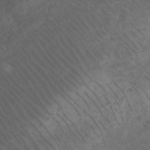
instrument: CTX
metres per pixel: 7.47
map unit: Nhu
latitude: 21.9717
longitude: -71.8016
